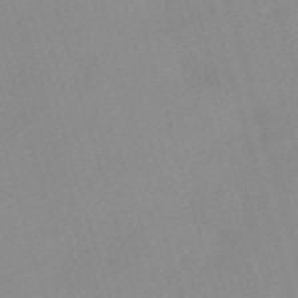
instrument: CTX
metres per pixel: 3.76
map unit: eHh
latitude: -61.5210
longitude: 50.0283
